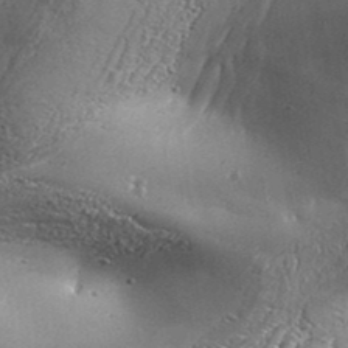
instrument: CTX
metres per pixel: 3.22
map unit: Aa
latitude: 33.6505
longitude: -134.9702
